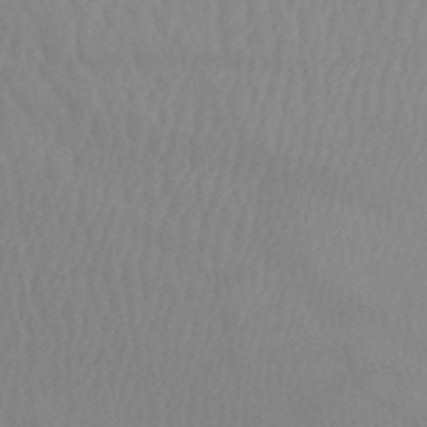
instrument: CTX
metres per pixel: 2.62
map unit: HNb
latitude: -52.4818
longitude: -50.8380
